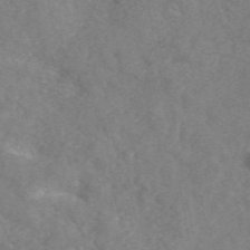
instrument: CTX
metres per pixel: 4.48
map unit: eAb
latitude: 49.3671
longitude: 118.9920
